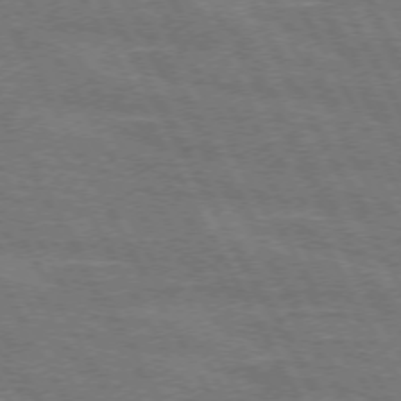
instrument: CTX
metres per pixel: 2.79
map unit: lApd
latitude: 71.6694
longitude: -55.0647
